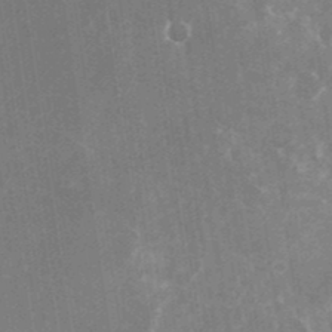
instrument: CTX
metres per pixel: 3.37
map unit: Nhu
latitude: -25.7477
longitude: -73.2348
